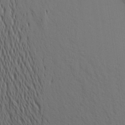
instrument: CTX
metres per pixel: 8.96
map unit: Aa
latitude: 19.8016
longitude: -143.7828
